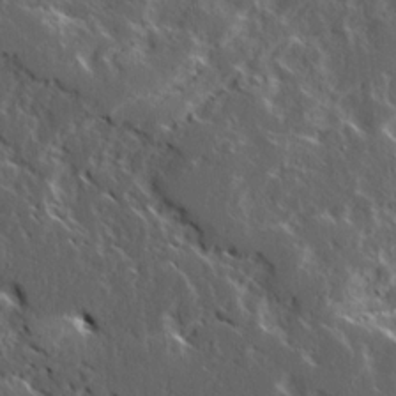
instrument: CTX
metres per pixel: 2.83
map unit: Ave
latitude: 15.3671
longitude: -138.4979
